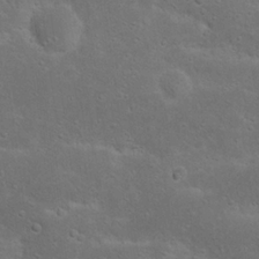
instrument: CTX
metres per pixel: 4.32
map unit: Nhu
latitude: 22.7435
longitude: -71.8394
